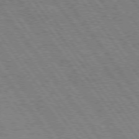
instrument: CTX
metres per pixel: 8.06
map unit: Hpe
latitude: 74.5546
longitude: -139.3859
